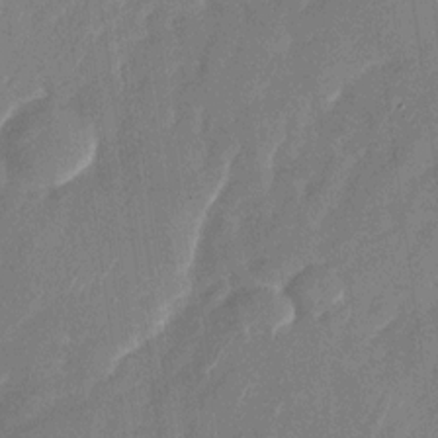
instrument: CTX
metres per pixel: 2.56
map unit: Nhu
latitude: -28.7085
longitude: -75.0836
